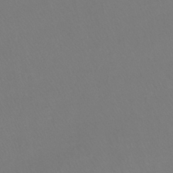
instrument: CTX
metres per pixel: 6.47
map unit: lHb
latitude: -41.6155
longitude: 65.2943
